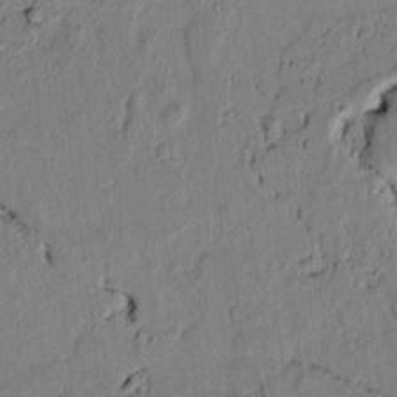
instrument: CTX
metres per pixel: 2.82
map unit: lAvf
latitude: 5.1403
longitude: 164.4062
